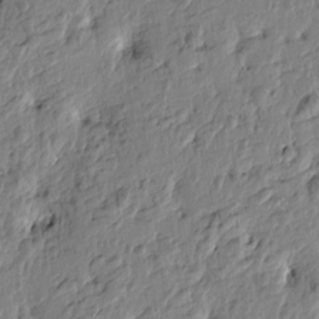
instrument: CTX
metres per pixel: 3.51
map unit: Htu
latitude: -3.2753
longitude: 179.1053
